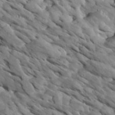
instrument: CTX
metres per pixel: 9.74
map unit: Htu
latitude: 2.0822
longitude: 142.8219
